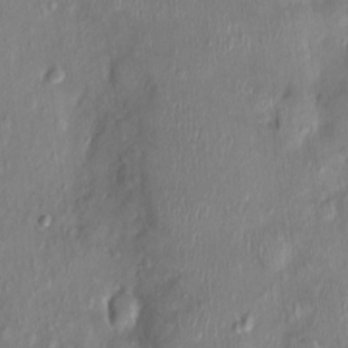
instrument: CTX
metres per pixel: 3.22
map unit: Nhu
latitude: 0.7813
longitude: -14.8947
